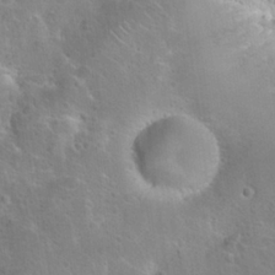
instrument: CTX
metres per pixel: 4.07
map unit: Hto
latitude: 23.4237
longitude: -47.4994
